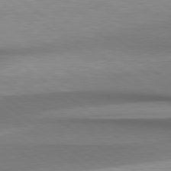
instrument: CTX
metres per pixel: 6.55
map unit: Hpe
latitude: 79.1403
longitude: -134.0633
